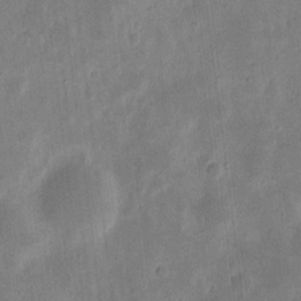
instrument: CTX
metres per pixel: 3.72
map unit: eHh
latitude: 7.8205
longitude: -71.1592
